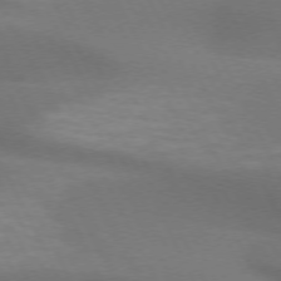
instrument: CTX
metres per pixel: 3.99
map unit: lApd
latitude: 72.7625
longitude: -49.2726
